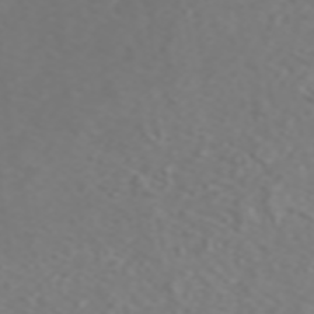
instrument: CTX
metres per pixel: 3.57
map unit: ANa
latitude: 44.1766
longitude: 22.1606
